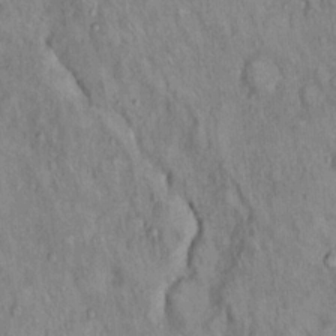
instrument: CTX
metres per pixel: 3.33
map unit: Hto
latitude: 14.7436
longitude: -61.0647
